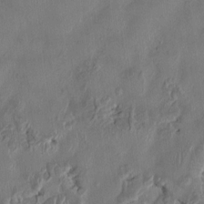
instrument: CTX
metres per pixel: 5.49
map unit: HNhu
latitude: 3.3292
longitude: -5.9339
